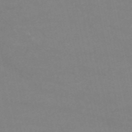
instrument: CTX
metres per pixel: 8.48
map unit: HNb
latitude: -53.5399
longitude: -34.2333
